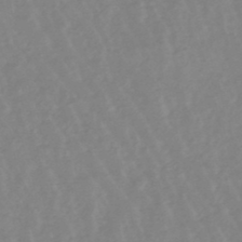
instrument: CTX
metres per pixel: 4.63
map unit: lHb
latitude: -48.7275
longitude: 77.6533
